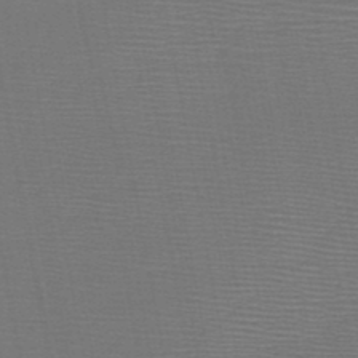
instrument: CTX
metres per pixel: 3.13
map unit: HNb
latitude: -47.3320
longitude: -40.4601
